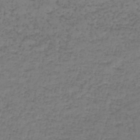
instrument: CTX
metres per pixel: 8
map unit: lHb
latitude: -43.2187
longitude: 58.5195
